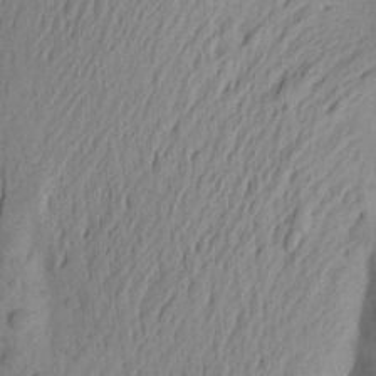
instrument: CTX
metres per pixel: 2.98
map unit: Aa
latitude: 22.0633
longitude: -148.6868
